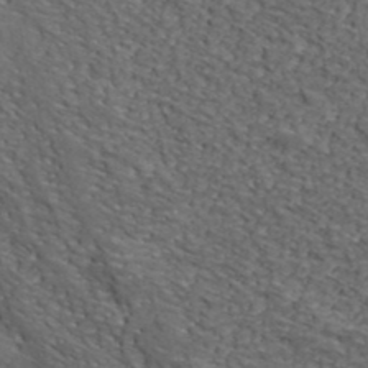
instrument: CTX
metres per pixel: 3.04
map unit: lHvf
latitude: 39.7450
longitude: -86.6112
